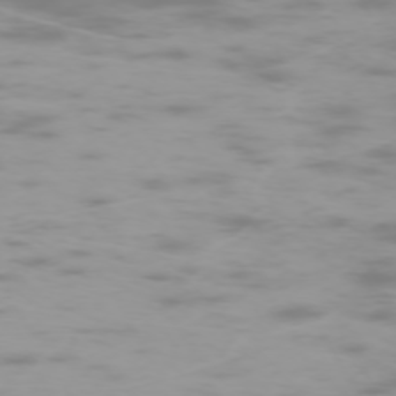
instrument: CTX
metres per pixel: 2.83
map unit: Hpe
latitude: -73.6533
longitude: 4.3306
